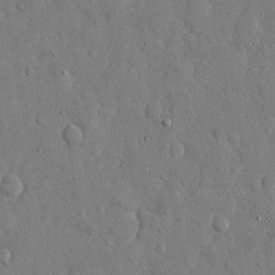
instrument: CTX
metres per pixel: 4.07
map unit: eHh
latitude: 12.3656
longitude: -69.9339
